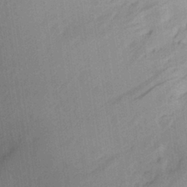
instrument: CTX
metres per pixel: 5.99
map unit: Aa
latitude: 27.5182
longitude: -145.4804
